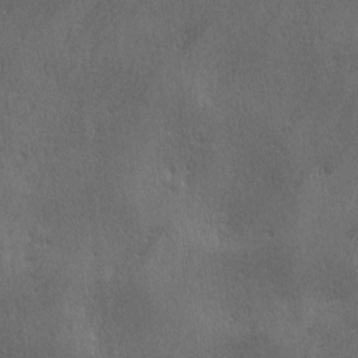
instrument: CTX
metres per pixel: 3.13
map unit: Ave
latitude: 2.1955
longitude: -112.2711
